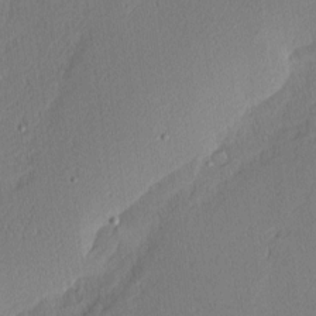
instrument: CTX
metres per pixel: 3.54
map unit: Nhu
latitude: 1.4804
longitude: -77.4804
